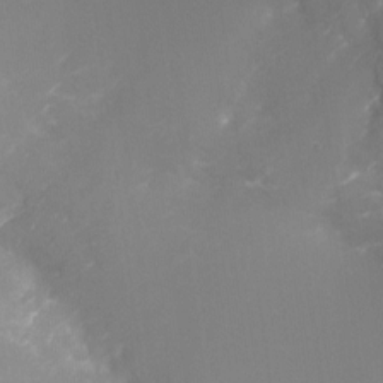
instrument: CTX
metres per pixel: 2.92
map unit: Nhu
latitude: -16.8408
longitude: -48.3845
